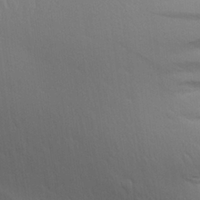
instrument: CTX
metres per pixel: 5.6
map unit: Aa
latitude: 27.1970
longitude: -136.6869
